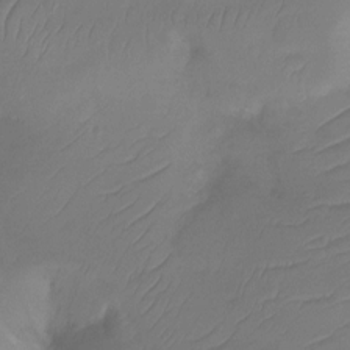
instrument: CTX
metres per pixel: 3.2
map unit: Ht
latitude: -15.2754
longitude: -49.0647
